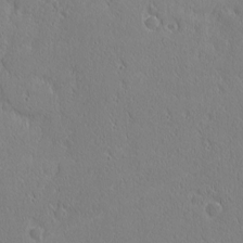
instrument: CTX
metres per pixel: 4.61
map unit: Nhu
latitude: 1.2159
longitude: -78.2523
